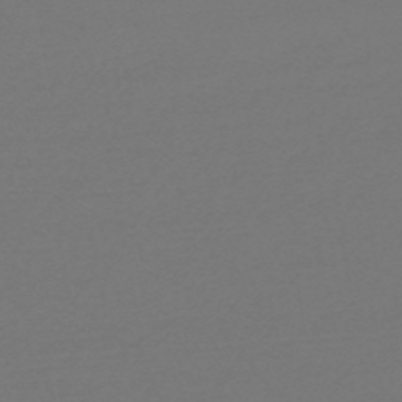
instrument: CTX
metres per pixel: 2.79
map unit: HNb
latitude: -51.6722
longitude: -43.7261
